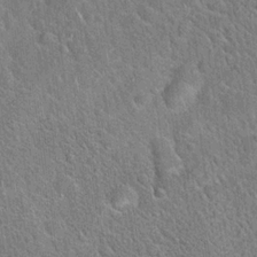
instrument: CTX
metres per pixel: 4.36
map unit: Hto
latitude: 20.2523
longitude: -51.1970
